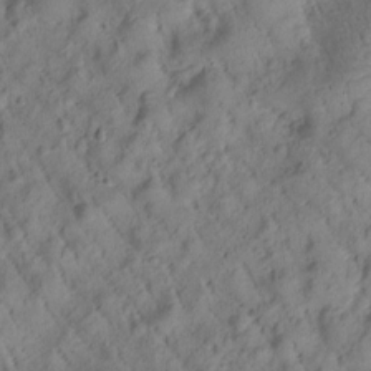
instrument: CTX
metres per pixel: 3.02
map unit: Htu
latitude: 0.4223
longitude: 174.6707
